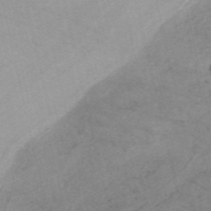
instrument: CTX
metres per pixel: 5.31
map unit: HNb
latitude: -55.3888
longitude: -45.3104
